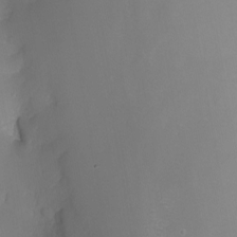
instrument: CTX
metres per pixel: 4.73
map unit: Nhu
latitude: -7.7477
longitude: -77.2726
